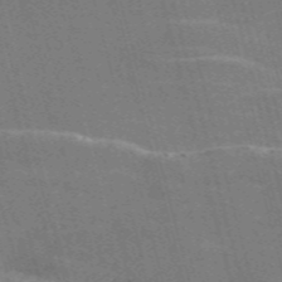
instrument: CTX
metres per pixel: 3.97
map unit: Nve
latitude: -58.4440
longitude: 62.5007
